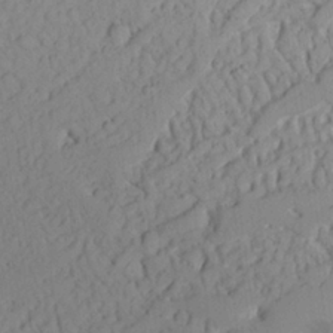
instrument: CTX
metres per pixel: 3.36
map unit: Aa
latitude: 23.9906
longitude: -131.7639
